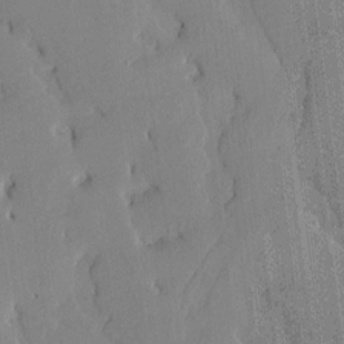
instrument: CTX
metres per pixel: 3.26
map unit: Htu
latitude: -8.1039
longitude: 176.3684
